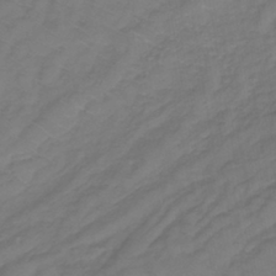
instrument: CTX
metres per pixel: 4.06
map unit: lHb
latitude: -39.4832
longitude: 72.1606
